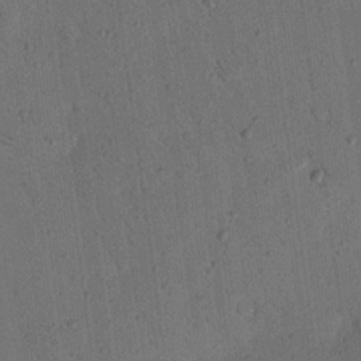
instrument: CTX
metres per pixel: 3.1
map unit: Nhu
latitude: 18.2522
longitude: -78.5546
